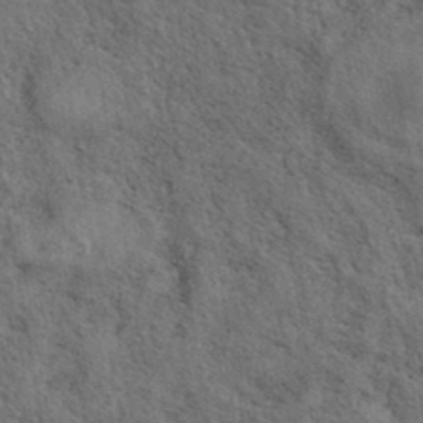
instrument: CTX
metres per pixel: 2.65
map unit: eAb
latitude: 38.5546
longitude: 112.6141
